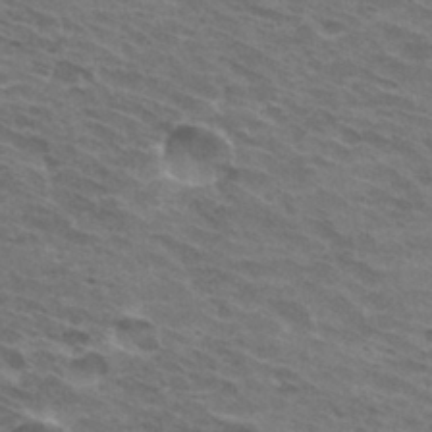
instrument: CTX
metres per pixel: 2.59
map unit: Hto
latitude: 32.1767
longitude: -43.5182
